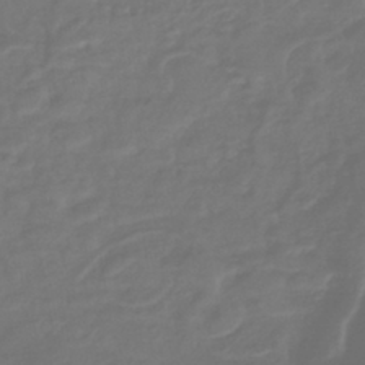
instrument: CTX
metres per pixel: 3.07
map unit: lHb
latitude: -42.3495
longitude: 81.1998
